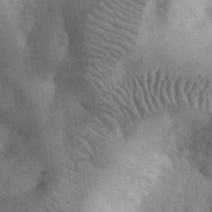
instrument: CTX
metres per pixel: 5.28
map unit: eHh
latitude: 33.0270
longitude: -69.0648
